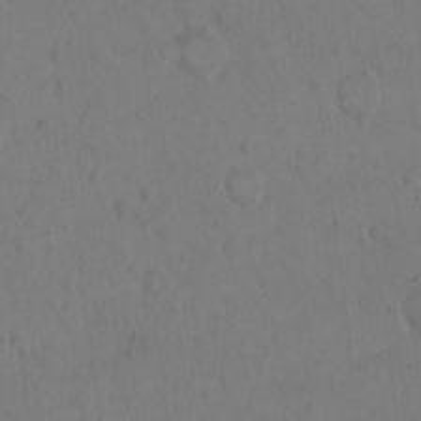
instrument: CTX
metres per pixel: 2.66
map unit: Hto
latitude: 8.3467
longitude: -61.2348
